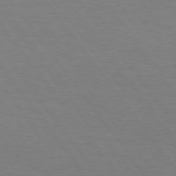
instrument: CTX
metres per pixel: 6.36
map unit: Hpe
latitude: 74.4223
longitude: -131.0648
